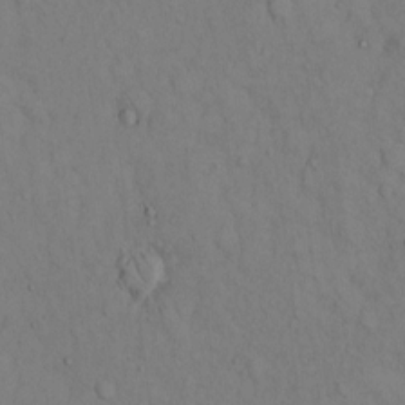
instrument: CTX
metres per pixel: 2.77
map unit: Hto
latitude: 12.8758
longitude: -61.4237
